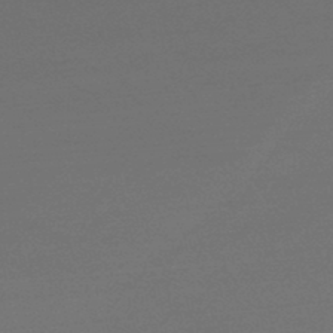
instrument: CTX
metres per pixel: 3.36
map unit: HNhu
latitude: -45.9178
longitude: 91.7856
